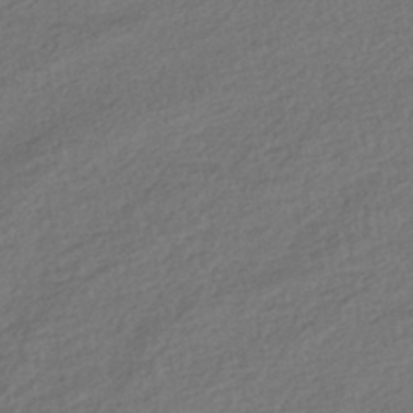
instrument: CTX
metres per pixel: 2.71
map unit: HNhu
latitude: -43.5021
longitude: 97.1053
